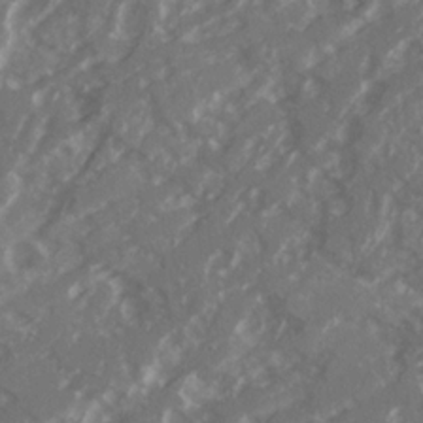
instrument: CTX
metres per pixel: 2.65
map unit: Ave
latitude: 20.5546
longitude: -130.7058
